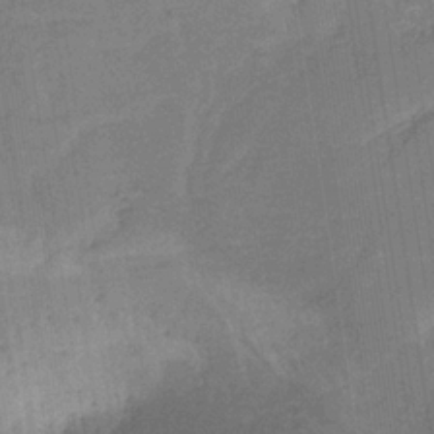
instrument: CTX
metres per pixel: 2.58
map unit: HNb
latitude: -32.3873
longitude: 57.4265
